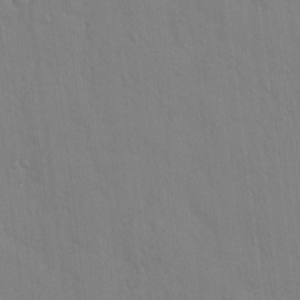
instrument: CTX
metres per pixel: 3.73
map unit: Hve
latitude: -11.0864
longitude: 175.8233
